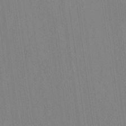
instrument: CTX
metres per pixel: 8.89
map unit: HNhu
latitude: -29.1620
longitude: 66.8786
